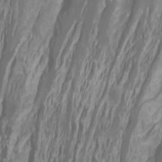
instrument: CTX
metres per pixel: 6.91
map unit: Htu
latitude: -1.2754
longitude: -76.3467
